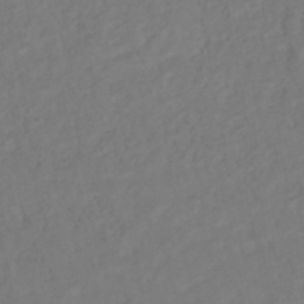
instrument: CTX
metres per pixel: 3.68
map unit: HNhu
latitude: -45.4077
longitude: 103.1998
